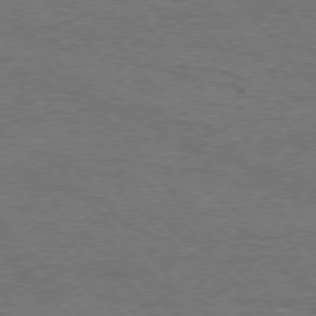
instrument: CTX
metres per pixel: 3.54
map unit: Hpe
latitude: 75.7639
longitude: -151.6694
